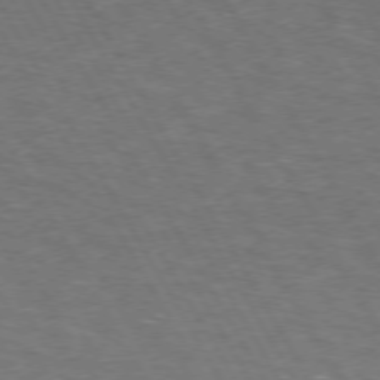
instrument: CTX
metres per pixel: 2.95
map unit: lApd
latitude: 72.8380
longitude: -73.3860
